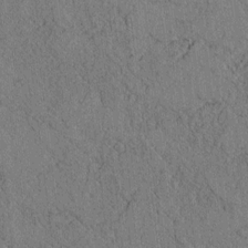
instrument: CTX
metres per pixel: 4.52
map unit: lAvf
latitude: 6.4601
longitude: 158.8596
